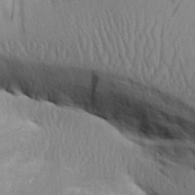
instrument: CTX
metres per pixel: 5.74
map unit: Aa
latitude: 30.6869
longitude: -135.3481
